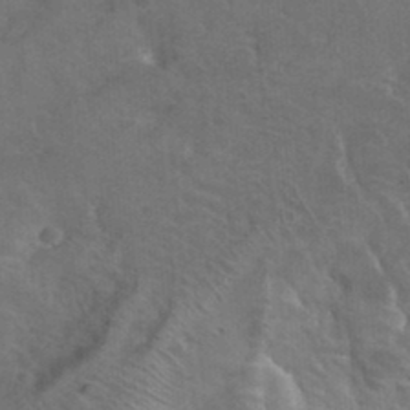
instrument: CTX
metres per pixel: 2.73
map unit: Hto
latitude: 36.1200
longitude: -46.5735
